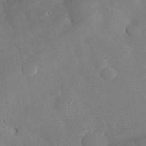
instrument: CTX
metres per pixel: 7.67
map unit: eHh
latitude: 30.2712
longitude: -81.2159
